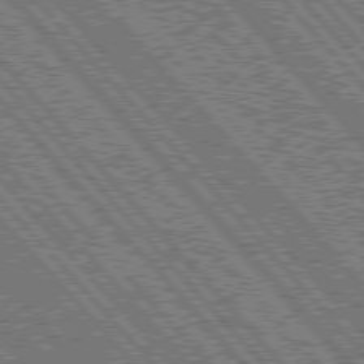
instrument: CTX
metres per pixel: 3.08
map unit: Hpe
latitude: 76.6112
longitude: -171.1403
